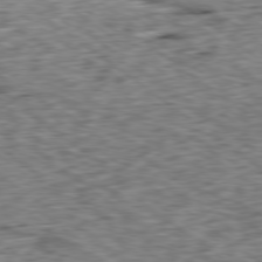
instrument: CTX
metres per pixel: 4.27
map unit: Ap
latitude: -79.1620
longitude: -76.1200
